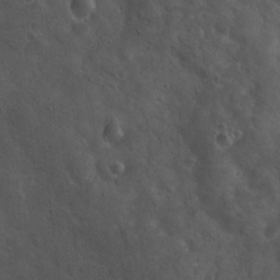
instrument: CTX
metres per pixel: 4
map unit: Hto
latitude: 18.7813
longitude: -53.9150
